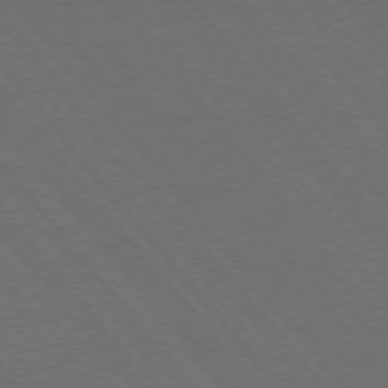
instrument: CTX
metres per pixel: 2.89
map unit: Hpe
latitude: -76.0850
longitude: -16.6868
